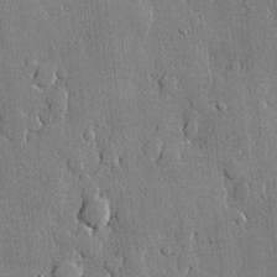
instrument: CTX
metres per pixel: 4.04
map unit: lHvf
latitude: 20.6680
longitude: 145.6344
